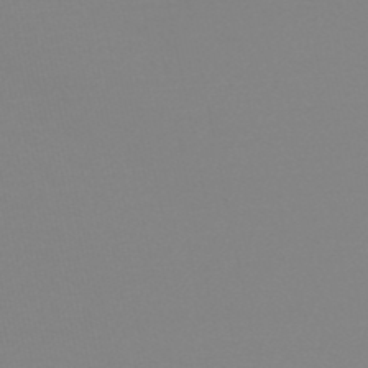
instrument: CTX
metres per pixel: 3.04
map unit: eHb
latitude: -48.8219
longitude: 86.9731
